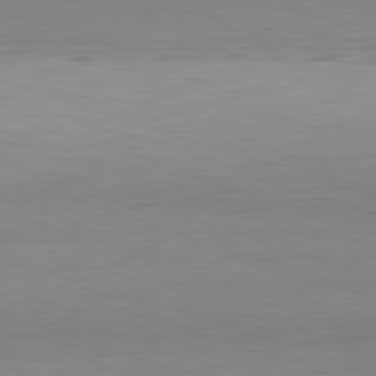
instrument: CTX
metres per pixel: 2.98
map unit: Hpe
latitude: -82.2739
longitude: 11.0109
